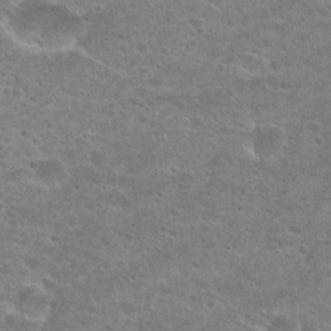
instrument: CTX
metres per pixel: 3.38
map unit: Hto
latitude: 25.7260
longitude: -48.3278
